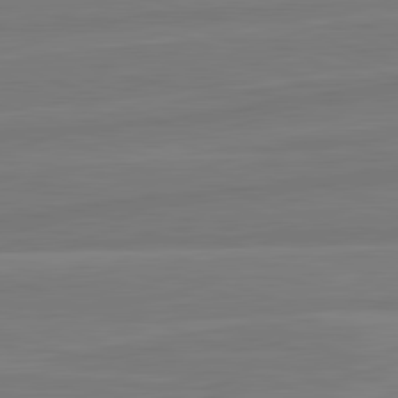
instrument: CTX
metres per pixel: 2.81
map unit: lApd
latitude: 82.0444
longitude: -174.2334
